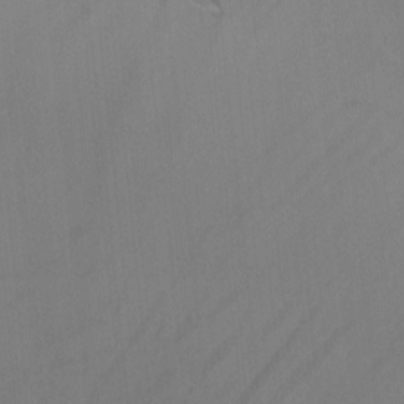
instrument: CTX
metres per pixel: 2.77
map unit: Aa
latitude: -7.5588
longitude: -78.6302
